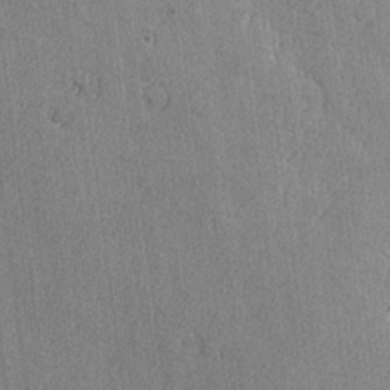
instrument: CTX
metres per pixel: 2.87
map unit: lAvf
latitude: -6.0661
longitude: -114.3278
